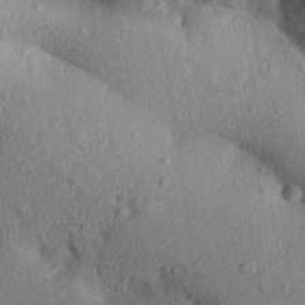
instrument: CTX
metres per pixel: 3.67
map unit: Aa
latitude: 30.2523
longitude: -147.0081
